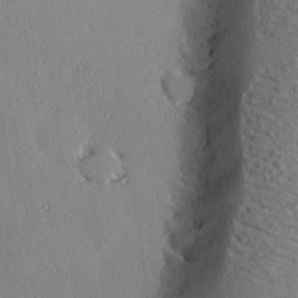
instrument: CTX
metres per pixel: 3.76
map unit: eHh
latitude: 23.4048
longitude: -90.0822
